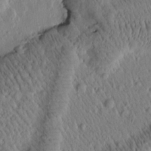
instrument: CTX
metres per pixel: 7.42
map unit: Htu
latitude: -1.4644
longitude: 171.5021
